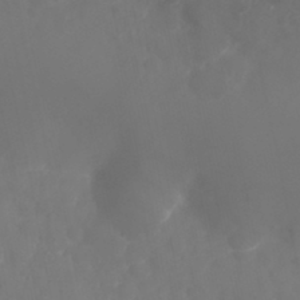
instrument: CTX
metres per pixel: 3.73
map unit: Nhu
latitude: 25.5749
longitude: -62.5924
